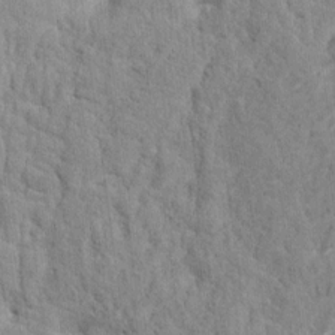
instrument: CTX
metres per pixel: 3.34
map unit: Hto
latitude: 13.2915
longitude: -37.7072
